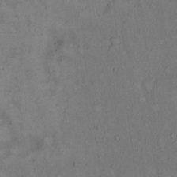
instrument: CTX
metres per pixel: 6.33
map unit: Hto
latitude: 15.5749
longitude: -61.6505
